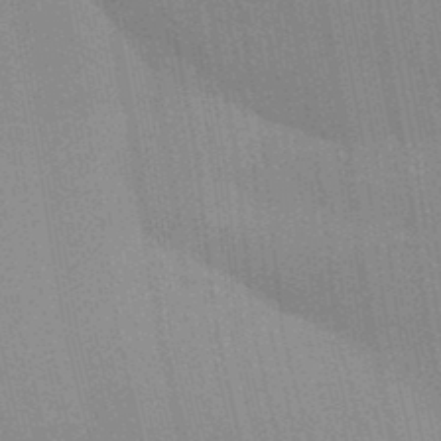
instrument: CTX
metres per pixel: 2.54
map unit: Aa
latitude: 32.2900
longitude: -142.9514
